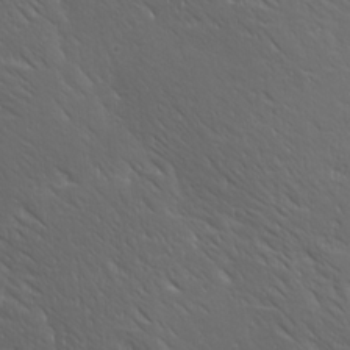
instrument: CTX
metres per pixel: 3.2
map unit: Ave
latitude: 19.3481
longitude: -137.9528
